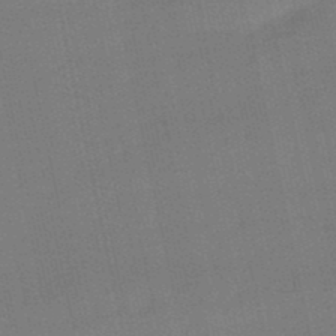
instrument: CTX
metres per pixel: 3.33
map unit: eHb
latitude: -50.1417
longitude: 72.6518
